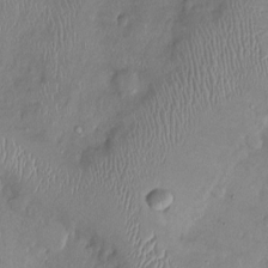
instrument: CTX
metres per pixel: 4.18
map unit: Ht
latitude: 0.1200
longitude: -13.7072
